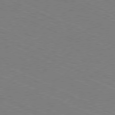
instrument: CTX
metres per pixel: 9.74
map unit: Ap
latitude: -80.8219
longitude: -75.1781
